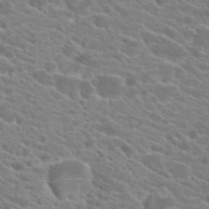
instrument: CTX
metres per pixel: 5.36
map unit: Hto
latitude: 21.7072
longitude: -39.1592
